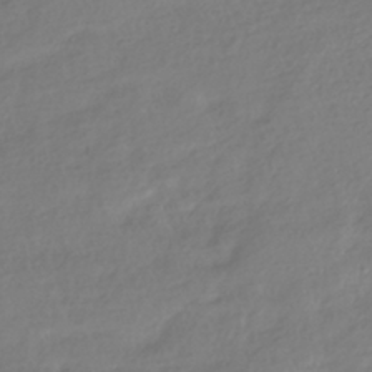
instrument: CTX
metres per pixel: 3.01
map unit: HNhu
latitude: -40.9919
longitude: 97.7478
